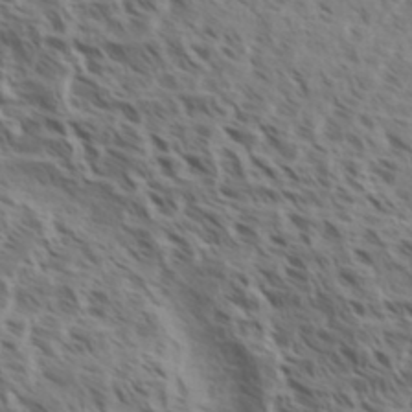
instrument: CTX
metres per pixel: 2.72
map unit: eHh
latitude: 35.3103
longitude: -138.9325
